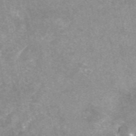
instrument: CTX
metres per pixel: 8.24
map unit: eAb
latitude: 47.1215
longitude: 125.1809
